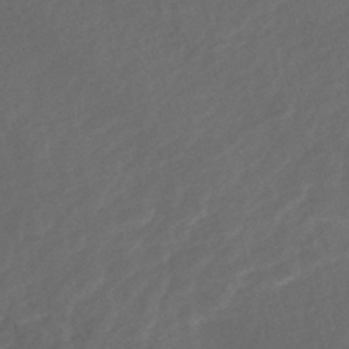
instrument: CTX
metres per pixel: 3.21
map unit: Nhe
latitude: -48.1984
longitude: -172.1955
